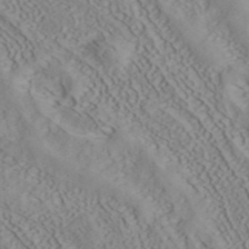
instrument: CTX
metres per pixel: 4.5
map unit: ANa
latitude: 40.7435
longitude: 33.8612
